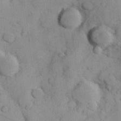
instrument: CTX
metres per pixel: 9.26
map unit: Hve
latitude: 24.2522
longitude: 148.0283
